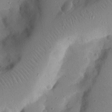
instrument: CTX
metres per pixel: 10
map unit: Nhu
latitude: 25.3103
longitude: -72.9892
